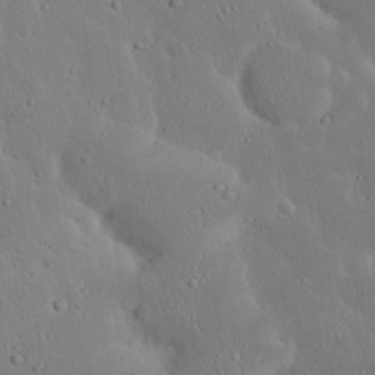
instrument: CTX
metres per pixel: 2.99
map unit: Nhu
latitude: 23.4426
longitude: -72.4412
